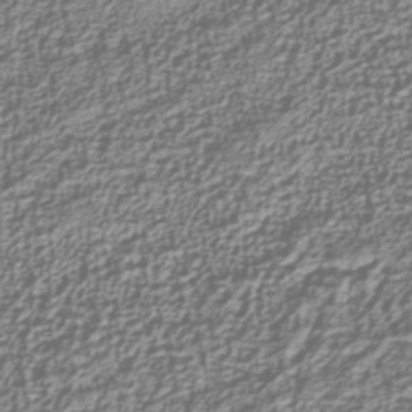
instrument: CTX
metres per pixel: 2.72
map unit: Nhu
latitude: -39.4455
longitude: -84.7435
